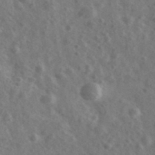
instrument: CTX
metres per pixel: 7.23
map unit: Ave
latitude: 38.6112
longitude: -106.9892
